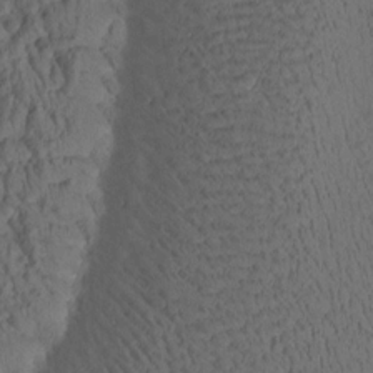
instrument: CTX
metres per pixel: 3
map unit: Htu
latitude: -3.7855
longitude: 173.0297
